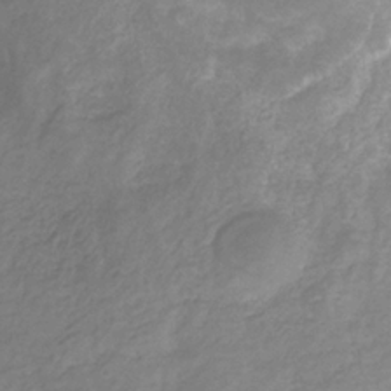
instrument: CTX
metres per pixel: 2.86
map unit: HNhu
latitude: -29.5966
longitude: 66.6896
